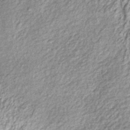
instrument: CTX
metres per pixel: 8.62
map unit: lHb
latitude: -38.4629
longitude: 67.7100
